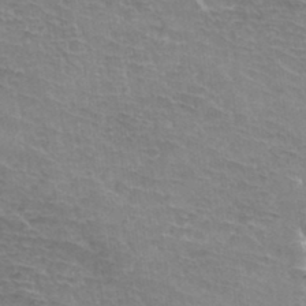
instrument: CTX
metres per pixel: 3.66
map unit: Hto
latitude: 35.2348
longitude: -43.4615
